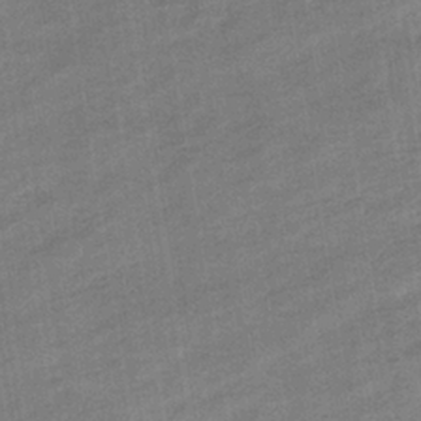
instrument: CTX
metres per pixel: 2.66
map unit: eHb
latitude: -35.9367
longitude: 78.0850
